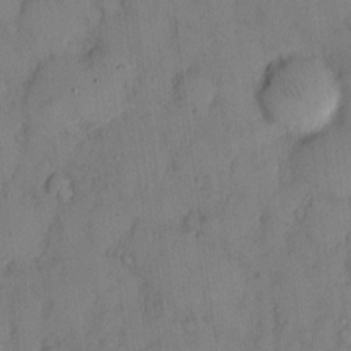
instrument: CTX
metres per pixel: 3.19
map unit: eHh
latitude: 13.3671
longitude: -62.7058
